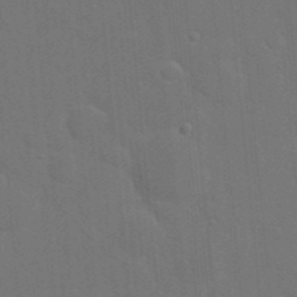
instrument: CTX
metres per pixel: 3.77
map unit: eHh
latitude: 19.7071
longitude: -64.1011
